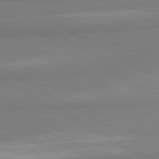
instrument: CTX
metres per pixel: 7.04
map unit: lApd
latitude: 80.7246
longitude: -179.4238
